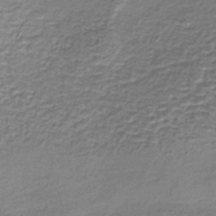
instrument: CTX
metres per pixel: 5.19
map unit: lHb
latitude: -37.3131
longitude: 61.1242
